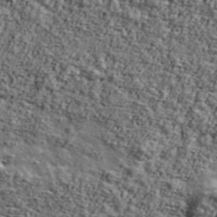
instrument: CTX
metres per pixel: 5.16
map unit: Ave
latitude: 43.0647
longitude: -110.9892
